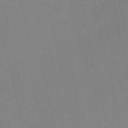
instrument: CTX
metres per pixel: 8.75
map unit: HNb
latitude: -51.3321
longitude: -46.1956
